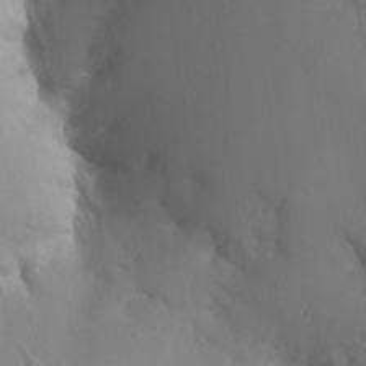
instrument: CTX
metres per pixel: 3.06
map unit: Aa
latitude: 13.4616
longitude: -142.8569
